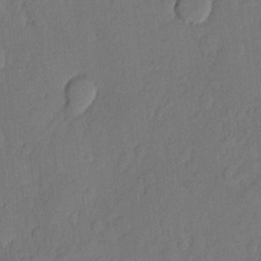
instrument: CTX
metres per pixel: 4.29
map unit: eHh
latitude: 5.1970
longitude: -74.9703
